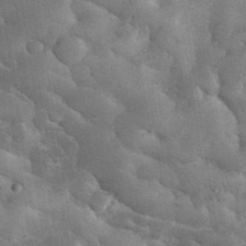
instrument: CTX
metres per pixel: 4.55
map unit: eHh
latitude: 35.2914
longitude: -68.0255
